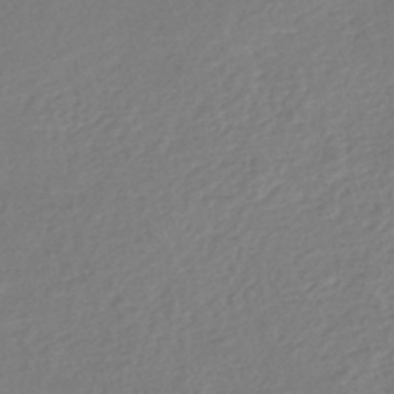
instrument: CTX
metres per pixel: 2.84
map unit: lHb
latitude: -46.0283
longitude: 61.4832
